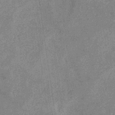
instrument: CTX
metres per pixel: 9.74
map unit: eHb
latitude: -34.0094
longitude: 73.1053
